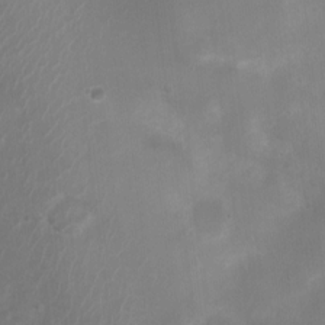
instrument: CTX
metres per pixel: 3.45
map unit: Nhu
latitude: 4.4790
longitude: -16.9703
